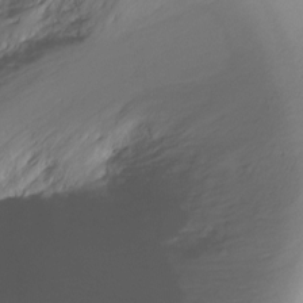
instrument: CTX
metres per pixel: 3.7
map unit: Ht
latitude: -8.3306
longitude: -36.0444
